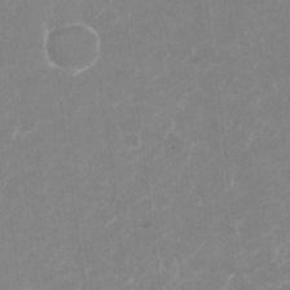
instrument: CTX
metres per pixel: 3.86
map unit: Nhu
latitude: -27.5399
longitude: -61.6505
